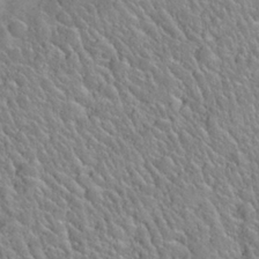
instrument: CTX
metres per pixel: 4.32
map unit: Nhu
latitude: 28.1389
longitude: -52.7624
